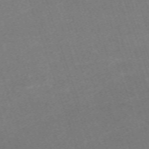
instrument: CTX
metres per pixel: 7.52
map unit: eHh
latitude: -63.7099
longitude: 50.2173
